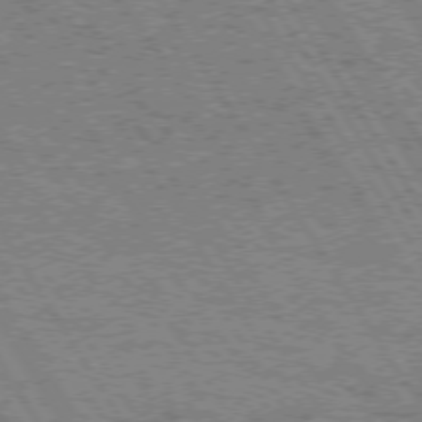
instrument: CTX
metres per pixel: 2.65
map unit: Hpe
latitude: 73.8584
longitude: -133.4049
